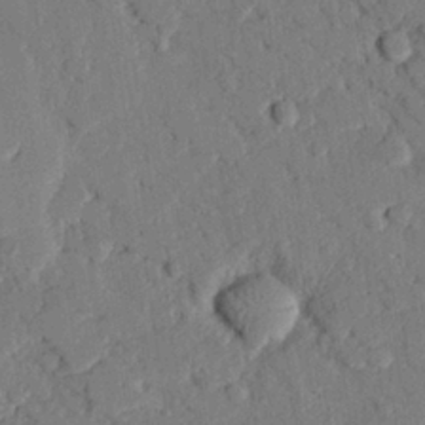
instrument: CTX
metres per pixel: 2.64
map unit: eHh
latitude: 26.5168
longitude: -81.2537
